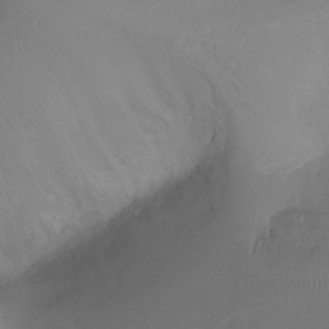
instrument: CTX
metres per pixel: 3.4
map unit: Ht
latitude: -17.9745
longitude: -43.6505
